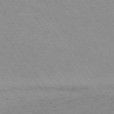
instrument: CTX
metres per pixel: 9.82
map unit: Ap
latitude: -73.6155
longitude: -71.8016
